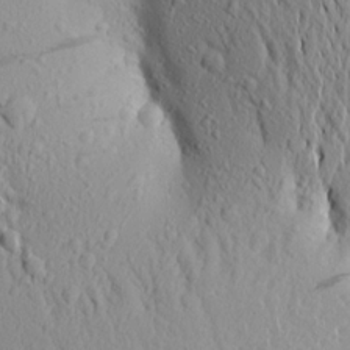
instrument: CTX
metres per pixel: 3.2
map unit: Aa
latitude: 17.6316
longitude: -147.5938
